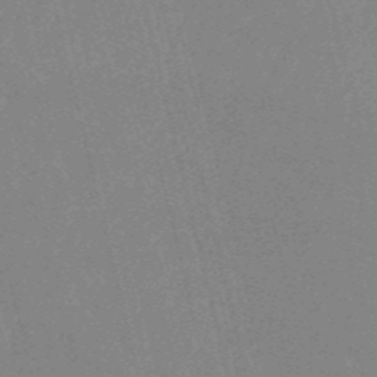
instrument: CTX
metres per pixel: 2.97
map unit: HNb
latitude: -53.1242
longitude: -37.2726
